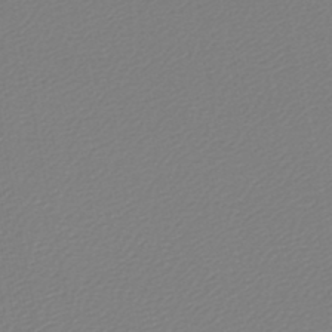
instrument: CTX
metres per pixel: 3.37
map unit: lHb
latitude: -44.8408
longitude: 75.2187
